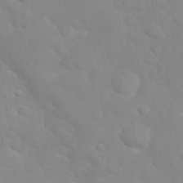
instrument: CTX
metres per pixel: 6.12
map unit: eHh
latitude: 32.2523
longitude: -60.4034
